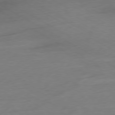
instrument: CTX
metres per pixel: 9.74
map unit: Ap
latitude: -79.6155
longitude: -57.6315
